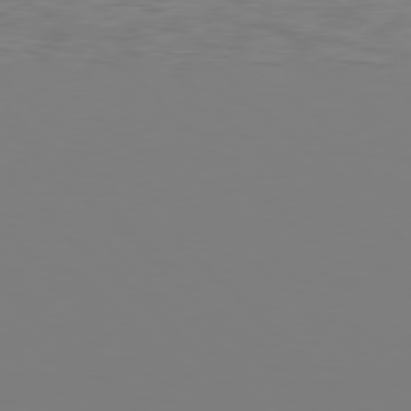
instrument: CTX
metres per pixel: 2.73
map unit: Hpe
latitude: 78.0822
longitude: 179.5777
